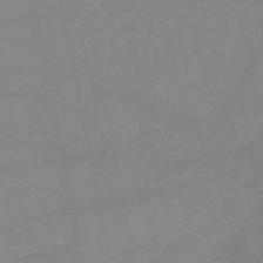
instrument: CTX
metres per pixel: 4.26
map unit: HNb
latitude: -50.1795
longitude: -40.3656
